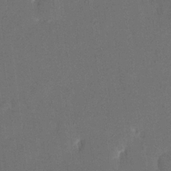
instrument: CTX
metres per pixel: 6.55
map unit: eHh
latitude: 18.8191
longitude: -69.0837
